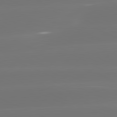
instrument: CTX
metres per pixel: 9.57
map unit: lApd
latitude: 81.5560
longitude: -134.0444
